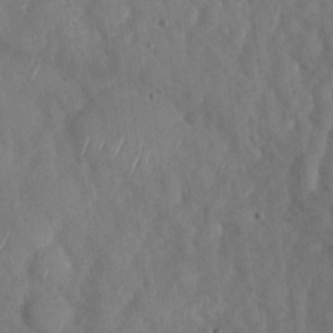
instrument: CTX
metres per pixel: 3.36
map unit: Nhu
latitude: -29.8422
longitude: -59.6505
